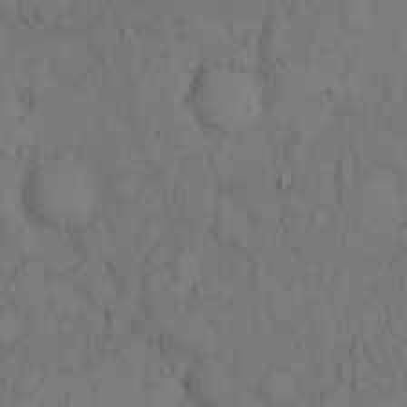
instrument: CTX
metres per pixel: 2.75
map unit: Hto
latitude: 9.0836
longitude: -58.0255
